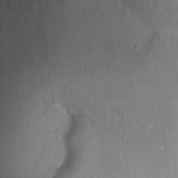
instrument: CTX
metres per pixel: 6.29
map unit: eHh
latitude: 8.7435
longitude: -68.8380
